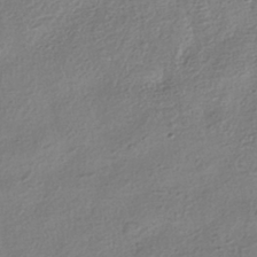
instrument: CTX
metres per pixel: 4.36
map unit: HNhu
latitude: -41.2754
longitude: 99.4265
